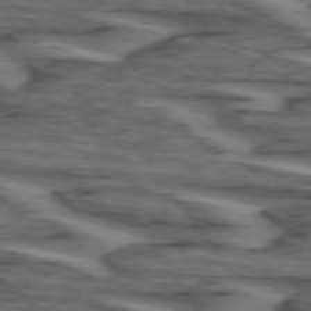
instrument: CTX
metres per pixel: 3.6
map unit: lApd
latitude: 74.0444
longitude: -71.7638
